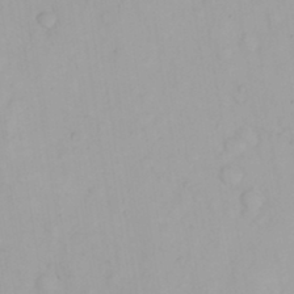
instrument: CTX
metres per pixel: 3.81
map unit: Nhu
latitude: 24.0822
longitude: -62.4979
